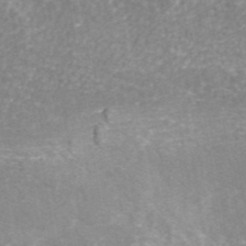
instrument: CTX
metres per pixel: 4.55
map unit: ANa
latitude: 43.7450
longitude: 24.6329
